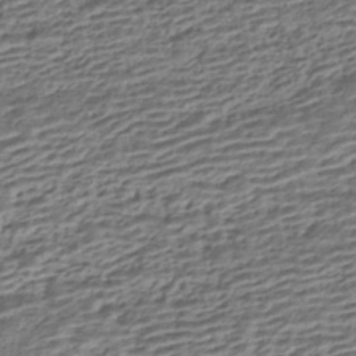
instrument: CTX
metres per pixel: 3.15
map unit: HNhu
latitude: -43.0864
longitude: 104.5196
